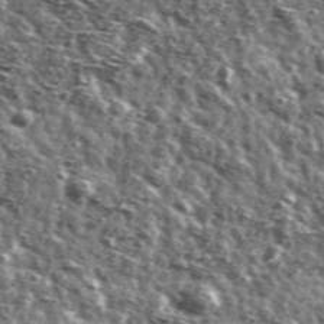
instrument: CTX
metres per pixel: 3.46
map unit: Ave
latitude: 41.8394
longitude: -106.4223
